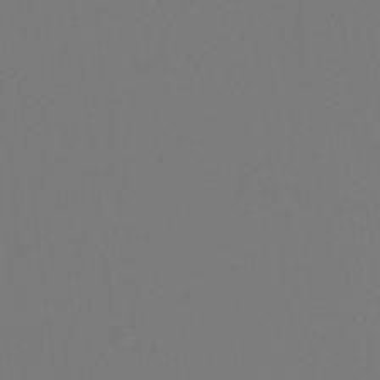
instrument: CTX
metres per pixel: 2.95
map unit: Nhu
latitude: -0.4251
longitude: -74.7246
